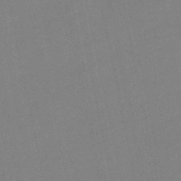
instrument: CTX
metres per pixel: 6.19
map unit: Nve
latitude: -57.5588
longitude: 50.1228
